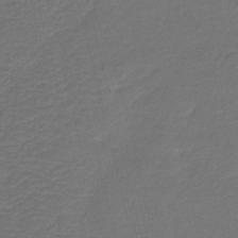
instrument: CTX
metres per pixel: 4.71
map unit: HNb
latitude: -43.1242
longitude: 50.9542
